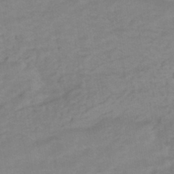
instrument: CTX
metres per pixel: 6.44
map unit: HNhu
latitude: -42.4251
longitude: 101.7666
